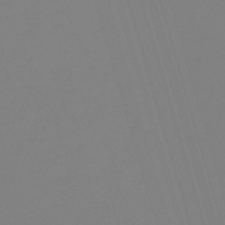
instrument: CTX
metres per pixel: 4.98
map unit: lHb
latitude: -49.8423
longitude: 81.6344
